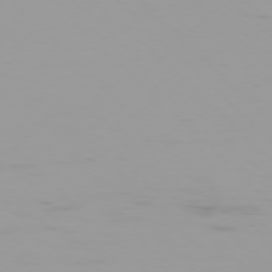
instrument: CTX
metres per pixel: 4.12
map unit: Ap
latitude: -77.5021
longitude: -72.4034
